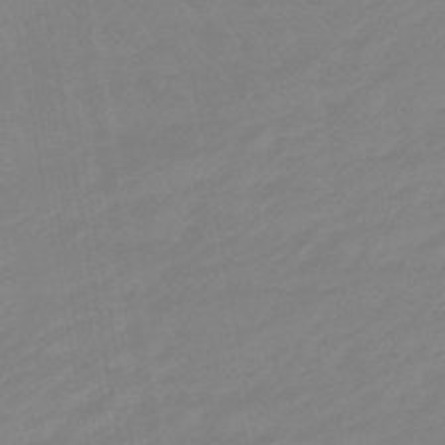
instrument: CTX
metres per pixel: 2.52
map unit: eHb
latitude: -48.9731
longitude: 84.3684
